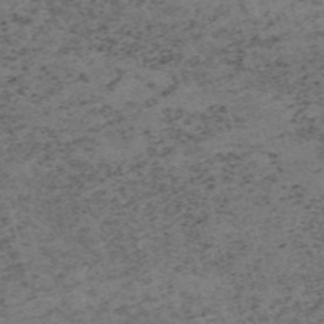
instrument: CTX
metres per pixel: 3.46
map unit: HNb
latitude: -55.0676
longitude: -46.3845
